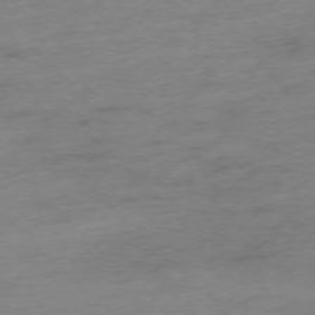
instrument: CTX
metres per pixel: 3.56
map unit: Hpe
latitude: -77.1998
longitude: -13.1592
